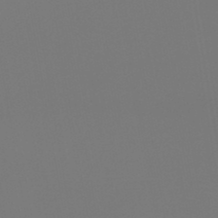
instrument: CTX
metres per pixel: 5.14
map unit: lHb
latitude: -46.4440
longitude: 71.0675
